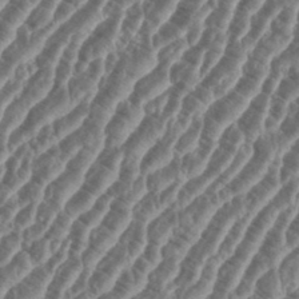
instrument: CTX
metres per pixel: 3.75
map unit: eHh
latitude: 36.8758
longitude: -135.6316
